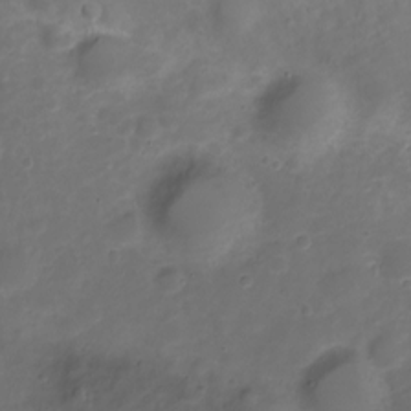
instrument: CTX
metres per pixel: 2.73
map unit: Nve
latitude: -20.4629
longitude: 104.9541
